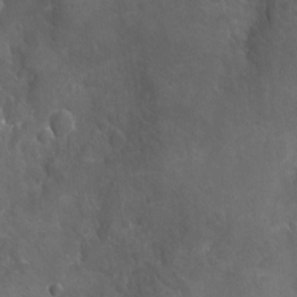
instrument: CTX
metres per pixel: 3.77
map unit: Nhu
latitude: -17.3510
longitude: -57.1214
